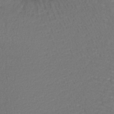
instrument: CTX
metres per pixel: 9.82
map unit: lHb
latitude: -42.1038
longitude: 58.5951
